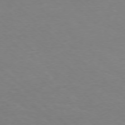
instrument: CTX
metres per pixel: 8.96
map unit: Ap
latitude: -77.2943
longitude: -93.3670
